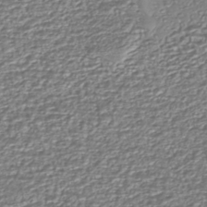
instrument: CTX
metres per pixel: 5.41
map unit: eHh
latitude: -43.2564
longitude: 122.4629
